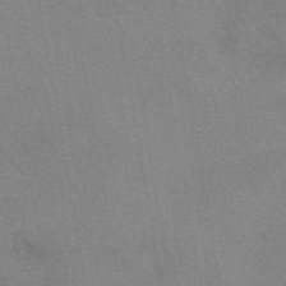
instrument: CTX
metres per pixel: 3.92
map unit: eAb
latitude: 49.8394
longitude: 105.5210
